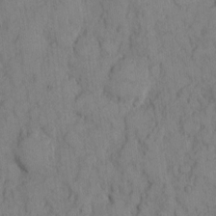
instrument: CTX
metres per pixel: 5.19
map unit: eHh
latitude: 8.0444
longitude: -64.7813
